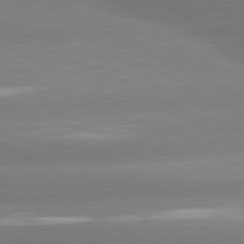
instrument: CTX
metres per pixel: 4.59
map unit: lApd
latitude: 80.5924
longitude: -150.9891
